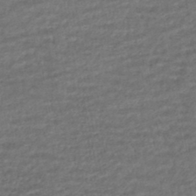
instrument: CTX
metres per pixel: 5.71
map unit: HNhu
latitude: -45.6533
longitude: 102.5952
